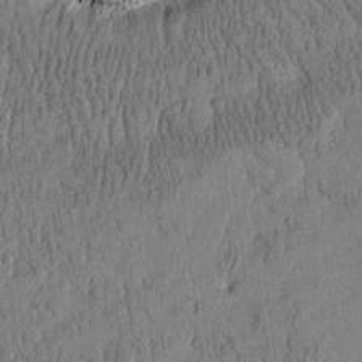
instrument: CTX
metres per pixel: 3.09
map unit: Htu
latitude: -4.5951
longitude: 175.1809
